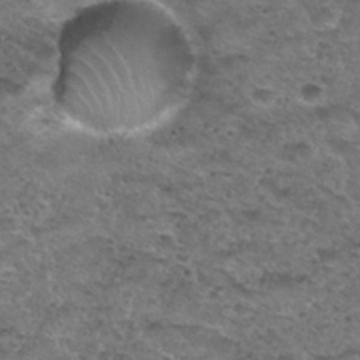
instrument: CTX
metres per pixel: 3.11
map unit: Hto
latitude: 30.2712
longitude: -48.4412
